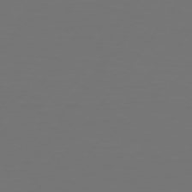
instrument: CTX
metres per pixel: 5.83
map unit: Hpe
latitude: 74.2145
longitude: -129.9339
